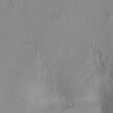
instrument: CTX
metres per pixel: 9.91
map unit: Ht
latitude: 10.5546
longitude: -32.3467
